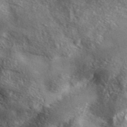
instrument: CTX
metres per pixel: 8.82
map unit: ANa
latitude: 39.9717
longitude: -90.4034
